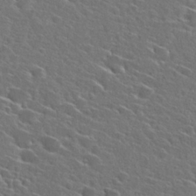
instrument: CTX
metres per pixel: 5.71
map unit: Hto
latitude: 27.3860
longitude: -46.9136
